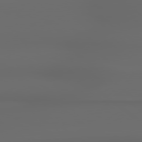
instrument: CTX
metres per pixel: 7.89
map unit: lApd
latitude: 78.8947
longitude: -135.9528
